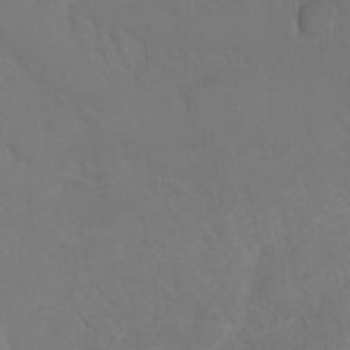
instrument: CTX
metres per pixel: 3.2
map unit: Ht
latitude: -0.3118
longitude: -38.8569
